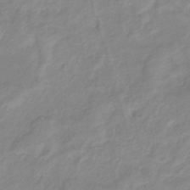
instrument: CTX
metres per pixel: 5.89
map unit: eHb
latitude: -36.8030
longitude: 74.6141
